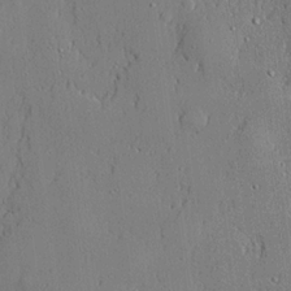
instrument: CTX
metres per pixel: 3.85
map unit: lHvf
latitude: 20.6680
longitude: 143.7855
